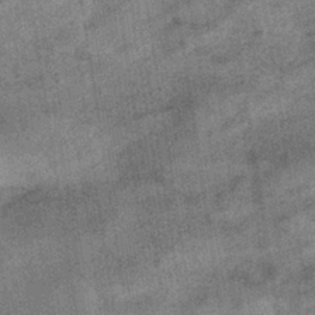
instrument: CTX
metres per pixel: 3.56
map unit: HNhu
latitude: -40.1039
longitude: 96.3306
